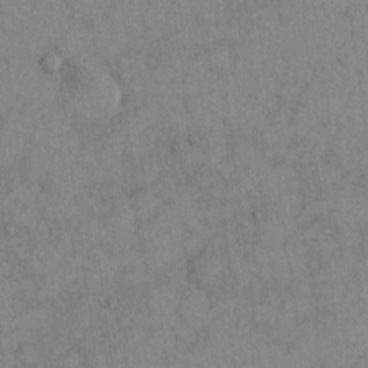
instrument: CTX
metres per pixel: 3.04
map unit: Hto
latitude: 11.6316
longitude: -59.6505
